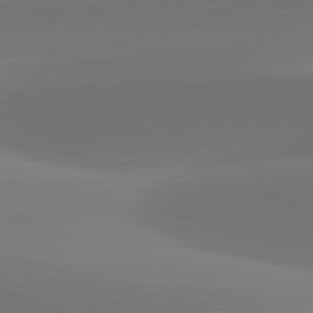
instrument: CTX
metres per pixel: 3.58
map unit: lApd
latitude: 82.0444
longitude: -162.5735
